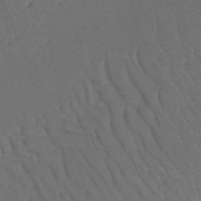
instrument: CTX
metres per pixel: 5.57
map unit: HNb
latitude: -49.4455
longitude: -51.9717
